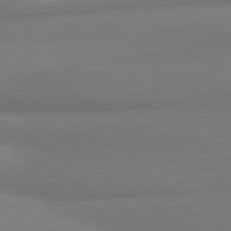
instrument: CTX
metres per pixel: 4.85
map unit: lApd
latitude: 80.1956
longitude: 177.0298
